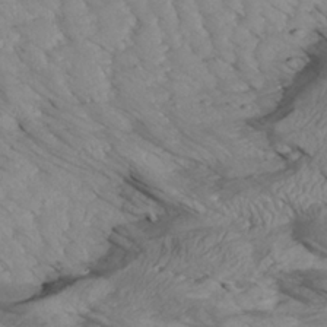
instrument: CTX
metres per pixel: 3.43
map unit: Aa
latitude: 27.3104
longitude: -133.8017
